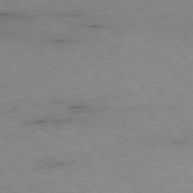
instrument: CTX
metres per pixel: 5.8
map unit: Ap
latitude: -76.4440
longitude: -90.4412
